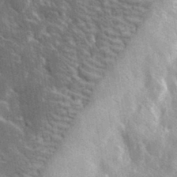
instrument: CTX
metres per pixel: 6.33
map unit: lHvf
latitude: 35.7260
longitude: -90.1767
